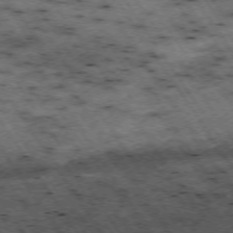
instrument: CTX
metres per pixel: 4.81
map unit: Hpe
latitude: -74.1039
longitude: 3.4832
